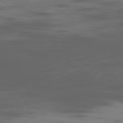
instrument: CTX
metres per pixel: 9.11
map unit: Ap
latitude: -79.0486
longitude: -78.5357
